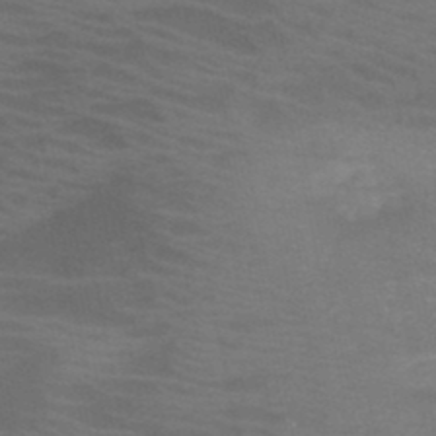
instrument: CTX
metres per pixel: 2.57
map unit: HNb
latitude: -46.1417
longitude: -47.1026
